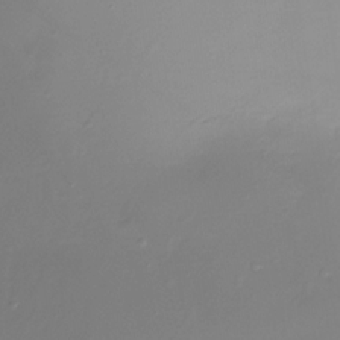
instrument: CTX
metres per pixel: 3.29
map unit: Nhe
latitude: -31.4076
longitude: -117.0270
